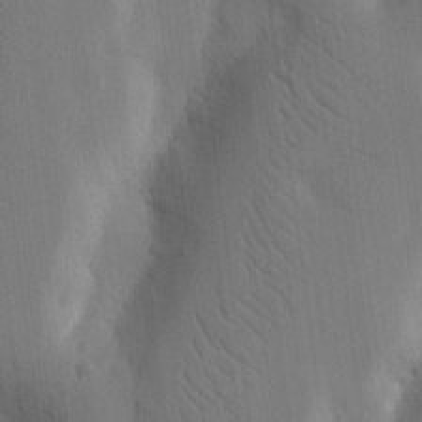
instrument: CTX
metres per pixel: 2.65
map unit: Nhu
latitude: 15.6127
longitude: -77.3859
